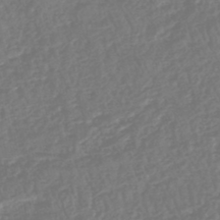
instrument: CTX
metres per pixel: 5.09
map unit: HNhu
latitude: -48.5007
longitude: 102.0094
